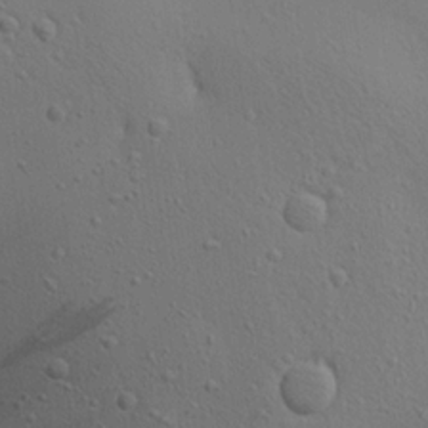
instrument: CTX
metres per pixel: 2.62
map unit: Aa
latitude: 18.7057
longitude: -141.0836
